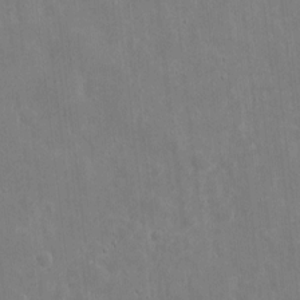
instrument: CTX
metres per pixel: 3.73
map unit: eHh
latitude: 9.3482
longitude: -72.5735
